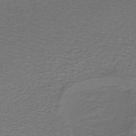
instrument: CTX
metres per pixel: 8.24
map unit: lHb
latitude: -43.8989
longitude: 56.8030
